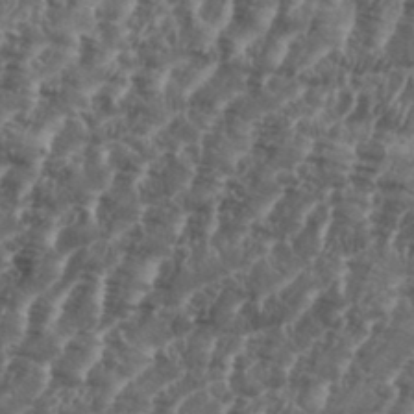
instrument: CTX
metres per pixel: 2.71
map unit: eHh
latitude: 34.9513
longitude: -136.5168
